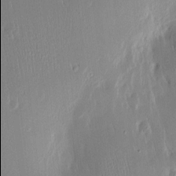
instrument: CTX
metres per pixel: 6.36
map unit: Htu
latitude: -5.0486
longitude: 174.0094
